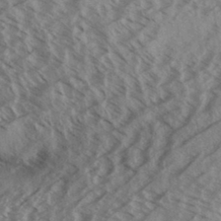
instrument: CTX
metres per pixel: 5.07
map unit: Aa
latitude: 33.3860
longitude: -139.8961
